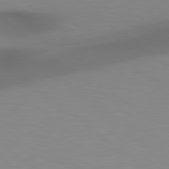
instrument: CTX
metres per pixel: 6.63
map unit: lApd
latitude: 79.1214
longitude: -176.4601
